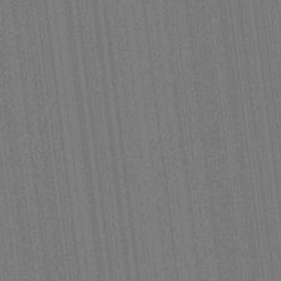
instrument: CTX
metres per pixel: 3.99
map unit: lAvf
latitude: 7.4615
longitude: 165.7667
